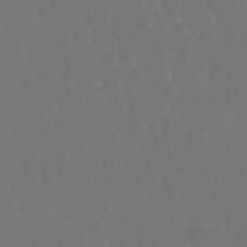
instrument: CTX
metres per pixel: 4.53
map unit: lHb
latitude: -47.1809
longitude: 79.6533
